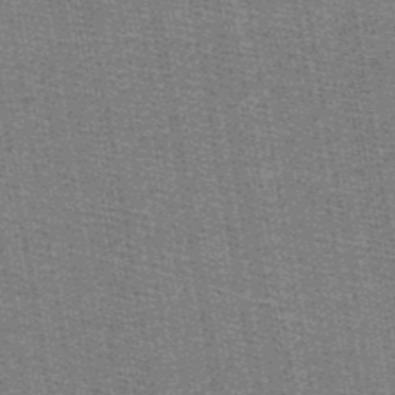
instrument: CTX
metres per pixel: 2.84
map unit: HNb
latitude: -49.2187
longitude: -41.0269
